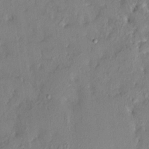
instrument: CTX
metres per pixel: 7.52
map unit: HNhu
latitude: 6.6679
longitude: 0.7653
